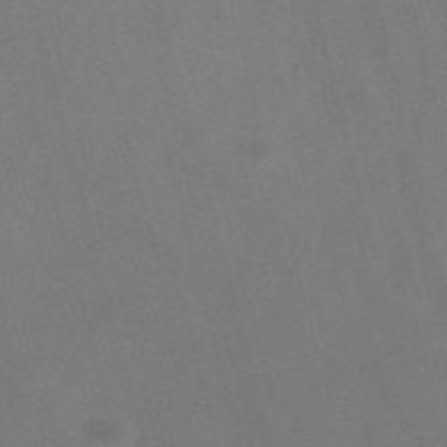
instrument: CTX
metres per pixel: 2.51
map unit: Nve
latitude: -57.9745
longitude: 64.4629
